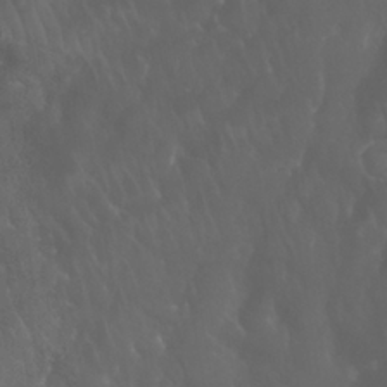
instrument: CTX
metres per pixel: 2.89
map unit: Nhu
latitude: 28.6490
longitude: -65.8583
